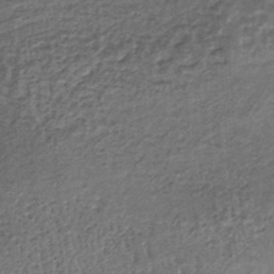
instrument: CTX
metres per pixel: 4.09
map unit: lHb
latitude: -36.5195
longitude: 60.9542
